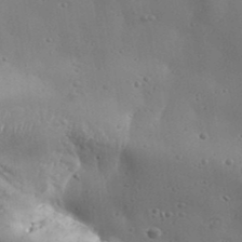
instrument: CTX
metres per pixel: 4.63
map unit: Aa
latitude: 33.1025
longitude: -134.1389
